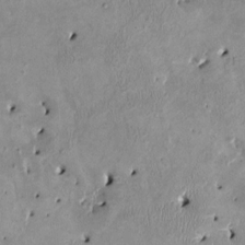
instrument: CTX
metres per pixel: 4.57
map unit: HNhu
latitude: 3.1592
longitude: -4.6868
